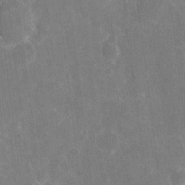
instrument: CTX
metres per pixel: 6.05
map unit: eHh
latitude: 4.6868
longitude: -66.8946
